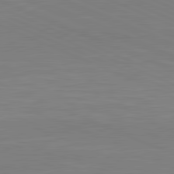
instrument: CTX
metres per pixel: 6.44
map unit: lApd
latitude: 81.5371
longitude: -169.0837
